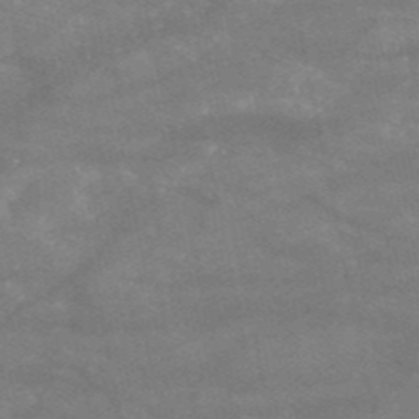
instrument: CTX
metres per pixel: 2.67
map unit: HNb
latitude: -53.6155
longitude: -41.7449
